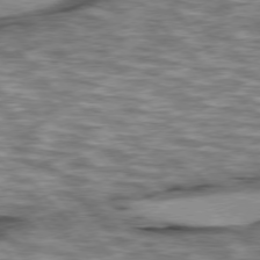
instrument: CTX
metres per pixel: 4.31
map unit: lApd
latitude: 76.2333
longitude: -49.2348
